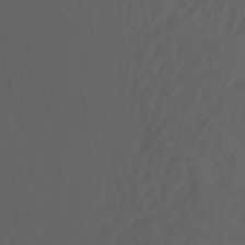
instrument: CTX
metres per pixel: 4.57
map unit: Nhu
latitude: -8.1795
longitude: -80.1956
